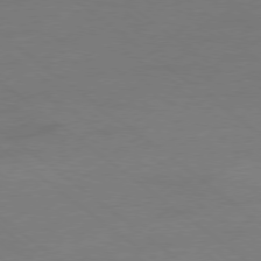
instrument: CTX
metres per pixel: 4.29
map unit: Ap
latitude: -78.7085
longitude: -55.9528
